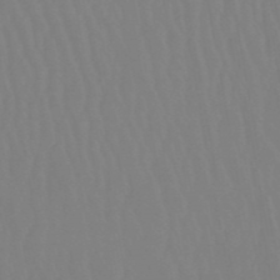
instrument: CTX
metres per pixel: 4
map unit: eHb
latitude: -50.7841
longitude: 73.9556
